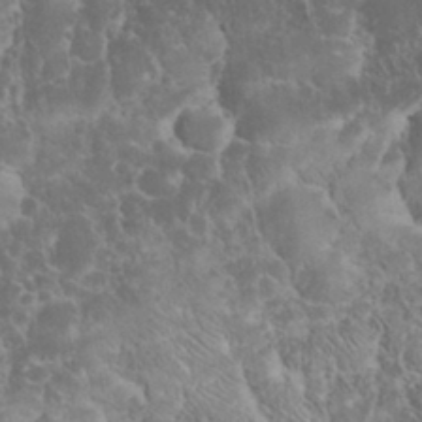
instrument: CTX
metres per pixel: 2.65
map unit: eHh
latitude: 33.0270
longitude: -64.2900
